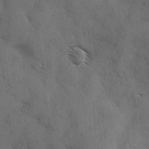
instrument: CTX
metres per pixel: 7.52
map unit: Ave
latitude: -0.1417
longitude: -111.9528
